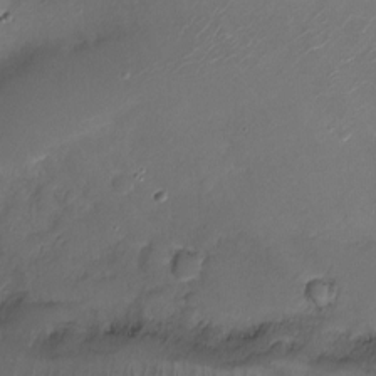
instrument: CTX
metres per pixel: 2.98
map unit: Ht
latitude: -10.4629
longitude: -20.0633
